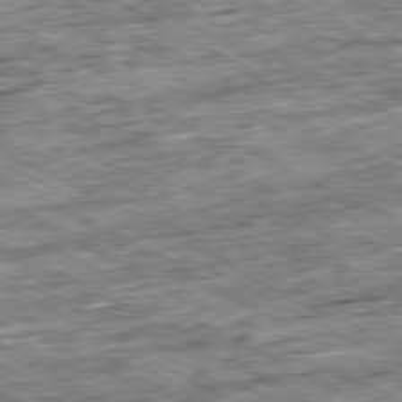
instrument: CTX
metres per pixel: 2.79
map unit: Ap
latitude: -80.5007
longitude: -88.8569
